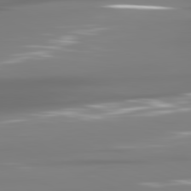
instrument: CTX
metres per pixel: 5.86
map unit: lApd
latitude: 81.3104
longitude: -138.3089
